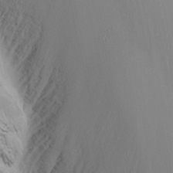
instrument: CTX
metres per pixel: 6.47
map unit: Nhu
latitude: -5.7477
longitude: -91.0458
